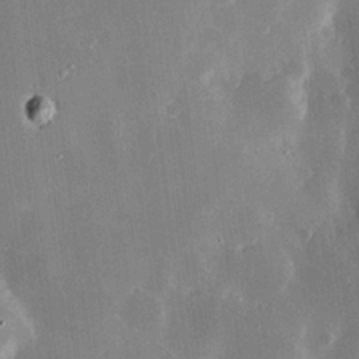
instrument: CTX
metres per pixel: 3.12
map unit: Hve
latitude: 17.4615
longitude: 150.3684
